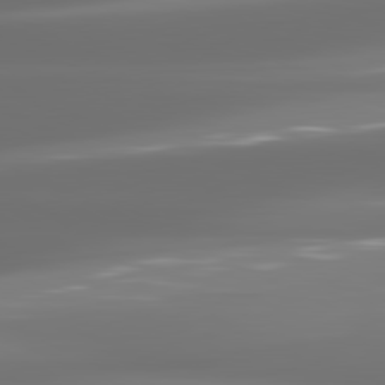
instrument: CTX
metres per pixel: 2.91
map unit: lApd
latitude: 81.2726
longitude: -136.6680
